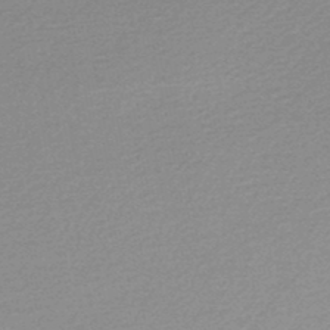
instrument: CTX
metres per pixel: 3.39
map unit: lHb
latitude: -48.0094
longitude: 66.4251
